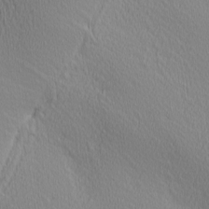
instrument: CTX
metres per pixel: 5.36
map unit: Ave
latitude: 3.3670
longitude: -115.1403
